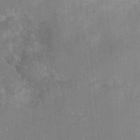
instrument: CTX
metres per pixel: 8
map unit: Hto
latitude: 20.7813
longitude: -37.6316
